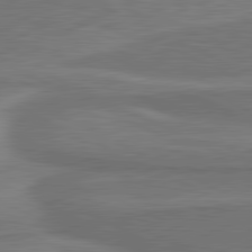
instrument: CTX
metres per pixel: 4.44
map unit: lApd
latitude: 81.3482
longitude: 172.3684
